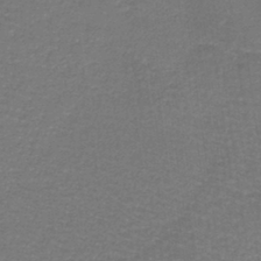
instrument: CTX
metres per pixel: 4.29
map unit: lHb
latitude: -38.1795
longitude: 58.5006
